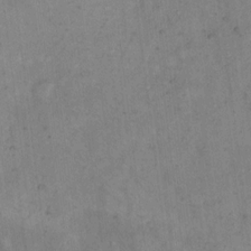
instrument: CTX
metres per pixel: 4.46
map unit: eHh
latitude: 12.2712
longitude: -62.6491
